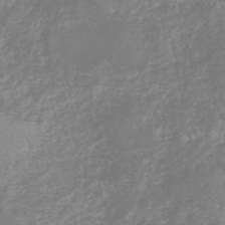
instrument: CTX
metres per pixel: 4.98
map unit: HNb
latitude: -44.4440
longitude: -38.0822
